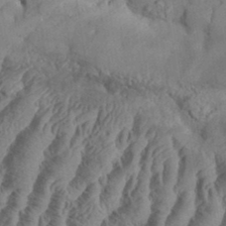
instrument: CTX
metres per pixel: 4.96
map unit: eHh
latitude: 37.1970
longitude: -136.2334
